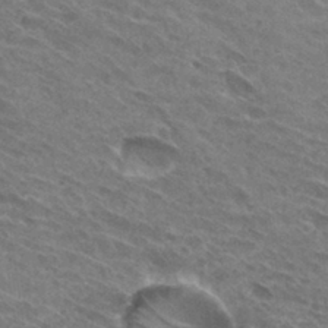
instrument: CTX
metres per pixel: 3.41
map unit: Hto
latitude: 31.4805
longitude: -45.5371
